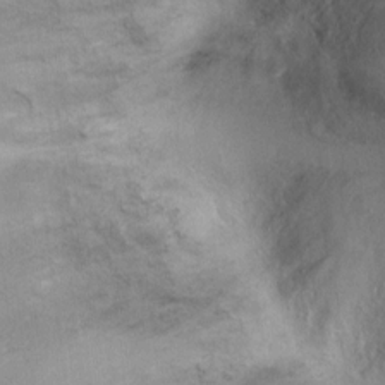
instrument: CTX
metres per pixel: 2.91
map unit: Ht
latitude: 0.8002
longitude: -36.9892
